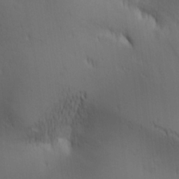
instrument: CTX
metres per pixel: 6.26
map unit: lAa
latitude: 11.7450
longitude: -107.7828
